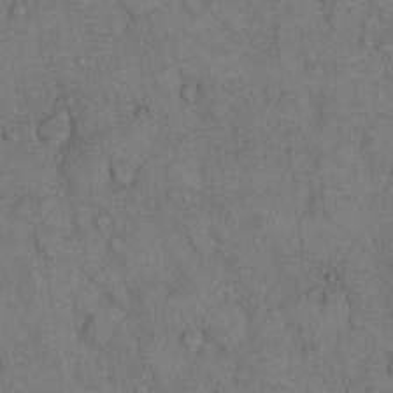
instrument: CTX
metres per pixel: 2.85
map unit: Hto
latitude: 9.8772
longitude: -59.4615
